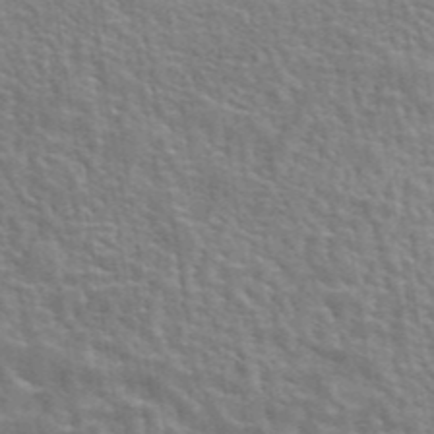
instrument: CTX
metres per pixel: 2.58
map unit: eAb
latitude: 43.6316
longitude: 112.2929
